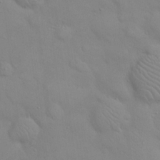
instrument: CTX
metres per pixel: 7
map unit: eHh
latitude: 22.1956
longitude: -61.6127
